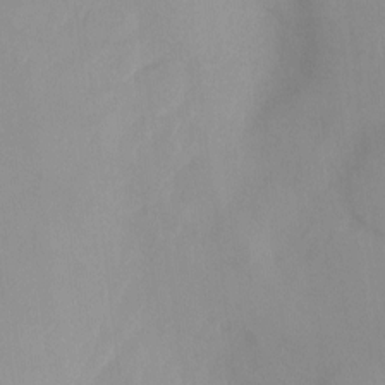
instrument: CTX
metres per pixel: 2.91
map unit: Ht
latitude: -10.5763
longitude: -33.5560
